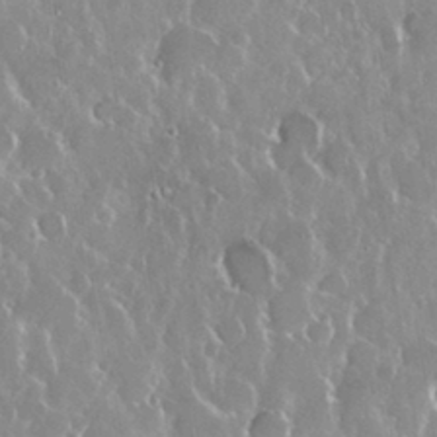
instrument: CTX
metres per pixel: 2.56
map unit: Nhu
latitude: 28.6112
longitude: -62.0444
